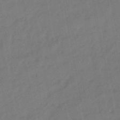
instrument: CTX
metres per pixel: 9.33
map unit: eHb
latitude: -47.1998
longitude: 80.7086
